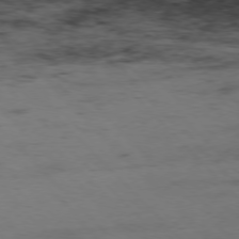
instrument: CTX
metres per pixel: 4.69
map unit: Hpe
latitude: -77.3699
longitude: 12.4062
